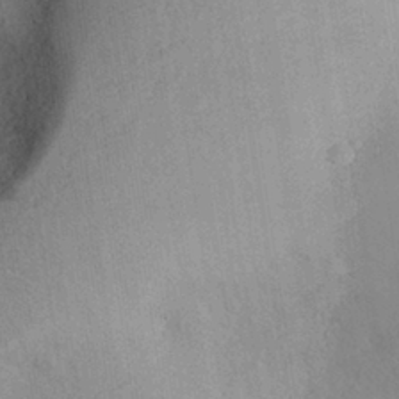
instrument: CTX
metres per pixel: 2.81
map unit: Aa
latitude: 28.6868
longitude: -145.4048
